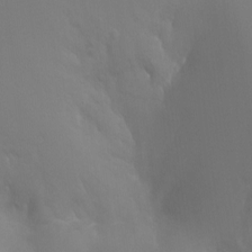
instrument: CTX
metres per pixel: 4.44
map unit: Ht
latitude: -11.1053
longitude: -44.9702
